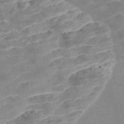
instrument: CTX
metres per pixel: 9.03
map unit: Nve
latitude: -56.8975
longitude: 51.1053
